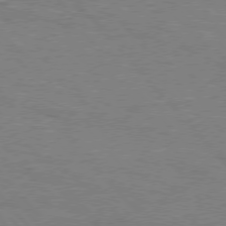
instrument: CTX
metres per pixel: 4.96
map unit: Hpe
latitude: 75.8394
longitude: -152.4034
